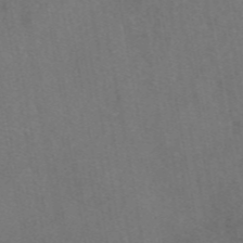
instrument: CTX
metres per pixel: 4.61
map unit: eAb
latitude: 47.5749
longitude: 109.1053
